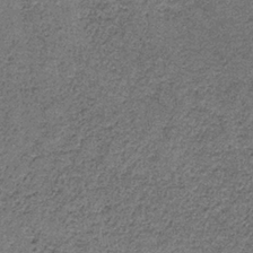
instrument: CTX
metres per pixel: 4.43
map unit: HNb
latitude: -35.5588
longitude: 53.2376
